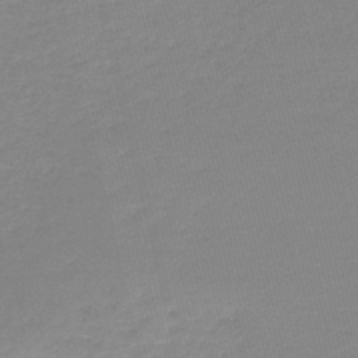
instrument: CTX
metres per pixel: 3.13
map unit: lHb
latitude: -46.0661
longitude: 64.5763
